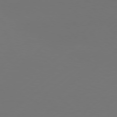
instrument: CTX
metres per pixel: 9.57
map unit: Hpe
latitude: 76.7057
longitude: -130.1389
